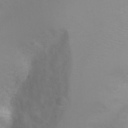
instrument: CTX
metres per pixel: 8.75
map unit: Ht
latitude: -4.6140
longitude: -29.0458
